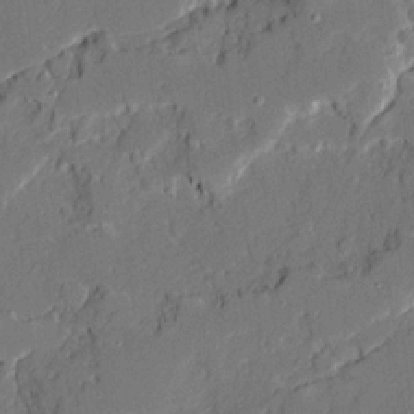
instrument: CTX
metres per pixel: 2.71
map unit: Ave
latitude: 20.5546
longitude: -128.2522
